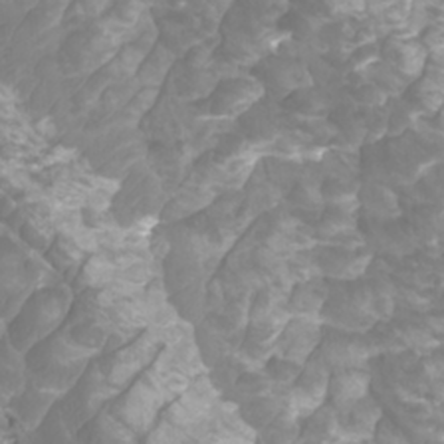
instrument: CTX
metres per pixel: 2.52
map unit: Htu
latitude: -10.1984
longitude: -74.5357
